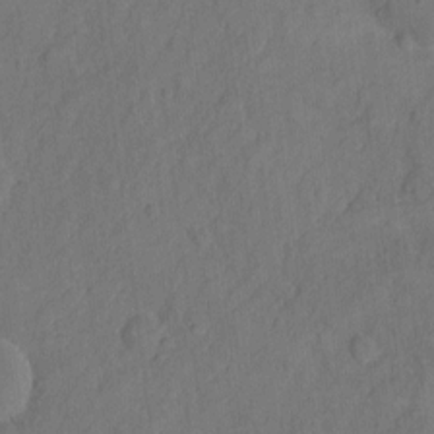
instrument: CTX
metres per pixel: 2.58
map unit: Hto
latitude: 5.2537
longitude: -61.0269
